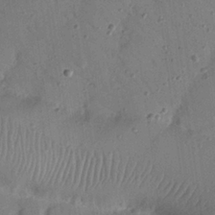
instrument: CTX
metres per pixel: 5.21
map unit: Nhu
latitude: 25.3103
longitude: -73.1026
